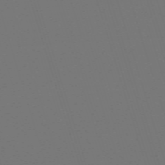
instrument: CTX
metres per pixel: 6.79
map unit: eHh
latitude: -63.5588
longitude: 52.5384
